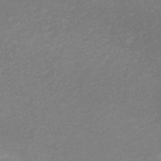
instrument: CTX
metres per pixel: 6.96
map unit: HNb
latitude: -48.7275
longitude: -43.4993
